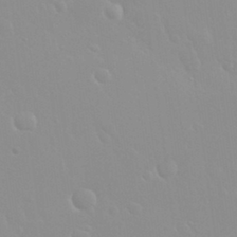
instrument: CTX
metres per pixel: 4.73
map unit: Nhu
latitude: 30.1578
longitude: -56.7435
